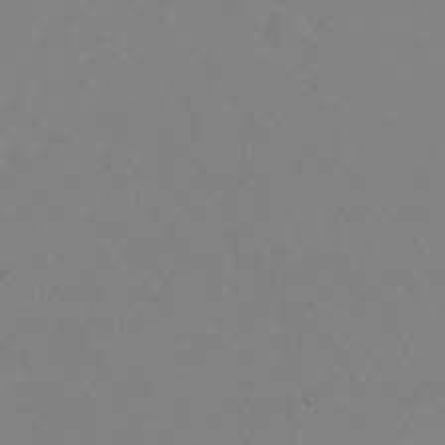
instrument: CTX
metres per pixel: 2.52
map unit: Nhu
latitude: -7.3320
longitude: -90.4601
